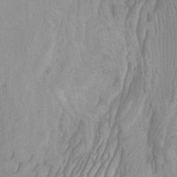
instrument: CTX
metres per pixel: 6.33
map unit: Htu
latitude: -3.7666
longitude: -73.7072
